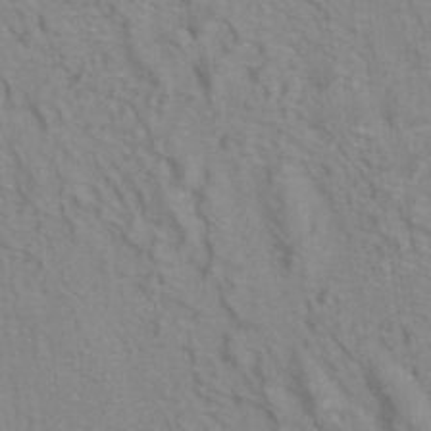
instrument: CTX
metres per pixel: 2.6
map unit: ANa
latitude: -39.2754
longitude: 96.1417
